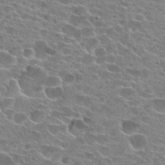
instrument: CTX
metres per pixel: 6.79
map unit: Hto
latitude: 24.4223
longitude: -42.5924
